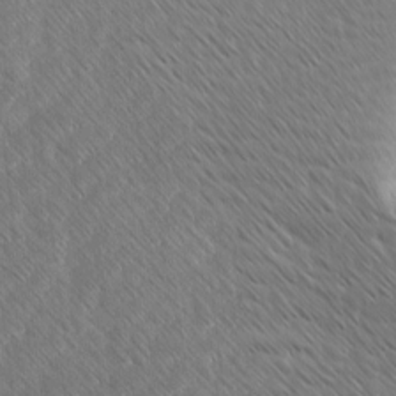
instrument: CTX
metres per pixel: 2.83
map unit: Ave
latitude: 8.1389
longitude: -106.2711
